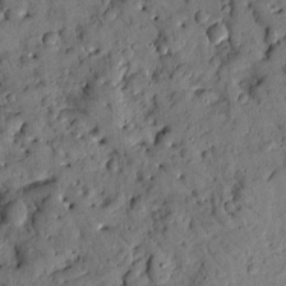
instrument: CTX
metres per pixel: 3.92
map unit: Ave
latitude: 9.8395
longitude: -101.8206
